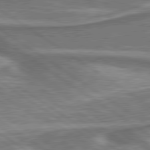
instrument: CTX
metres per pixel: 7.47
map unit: lApd
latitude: 79.9906
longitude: 171.5210
